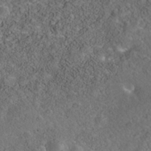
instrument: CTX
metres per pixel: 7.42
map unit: Nhe
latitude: -40.6518
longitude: -99.4993
